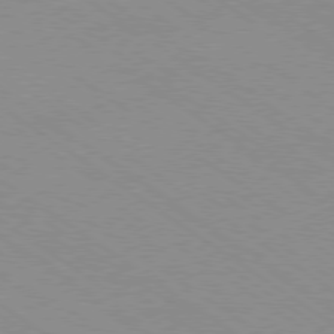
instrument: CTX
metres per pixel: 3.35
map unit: Ap
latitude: -79.8044
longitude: -66.8191
